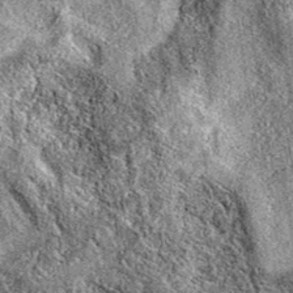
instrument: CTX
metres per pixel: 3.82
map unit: eAb
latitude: 37.3292
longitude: 110.8975
